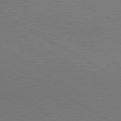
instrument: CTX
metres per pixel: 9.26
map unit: lApd
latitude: 80.2333
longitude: 128.1417
